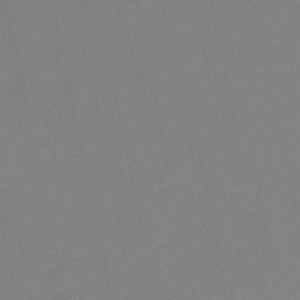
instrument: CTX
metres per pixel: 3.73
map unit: HNb
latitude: -37.5021
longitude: 56.4629
